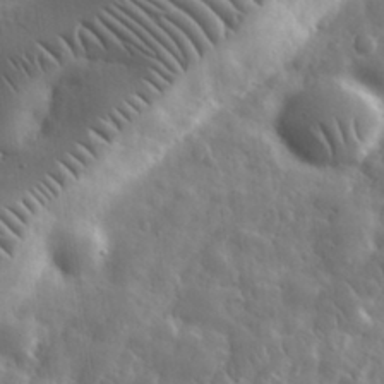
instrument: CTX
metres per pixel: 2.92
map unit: eHh
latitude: 32.1200
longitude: -71.3481
